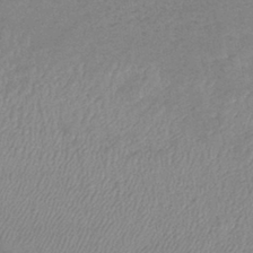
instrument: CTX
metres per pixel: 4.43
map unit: eHb
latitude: -40.8408
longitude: 80.4251
